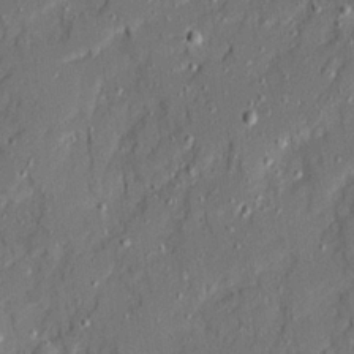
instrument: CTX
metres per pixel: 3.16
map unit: Ave
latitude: 20.7813
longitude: -128.6490
